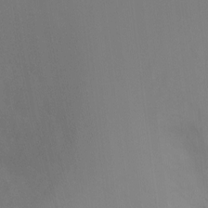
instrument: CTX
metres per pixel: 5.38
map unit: Ht
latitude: -8.6896
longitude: -30.9892
